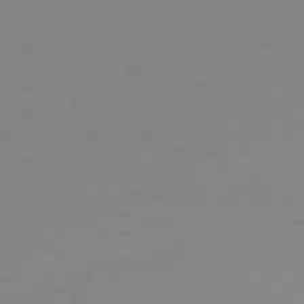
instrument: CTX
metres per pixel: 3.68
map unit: Ap
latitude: -73.7100
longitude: -69.4993
